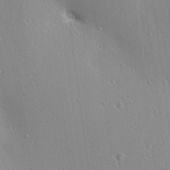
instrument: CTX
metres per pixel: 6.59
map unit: Aa
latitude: 12.4790
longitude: -142.8380
